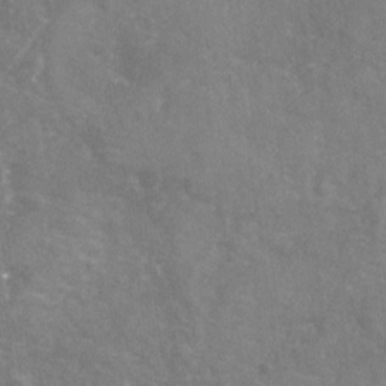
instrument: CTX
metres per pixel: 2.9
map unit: Nhu
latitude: -19.7100
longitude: -56.9702
